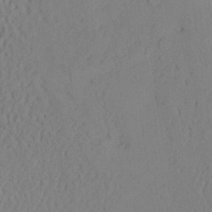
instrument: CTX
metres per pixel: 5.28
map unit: Aa
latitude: 25.0836
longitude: -133.0458
